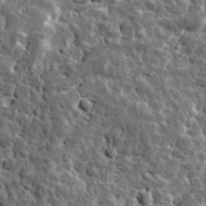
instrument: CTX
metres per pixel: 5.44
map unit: Ave
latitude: 17.1592
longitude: -134.8758
